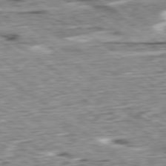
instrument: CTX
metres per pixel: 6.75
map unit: Ap
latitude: -79.1431
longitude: -76.1389
